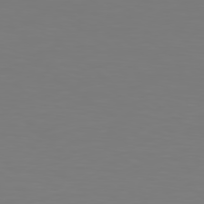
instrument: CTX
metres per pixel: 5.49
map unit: Hpe
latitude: 78.4979
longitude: -139.4426
